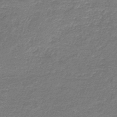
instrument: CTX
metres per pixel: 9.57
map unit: HNb
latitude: -43.5588
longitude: 51.3321
